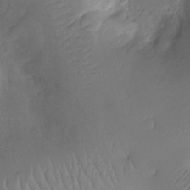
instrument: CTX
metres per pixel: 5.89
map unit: Ht
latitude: -11.9745
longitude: -23.4804
